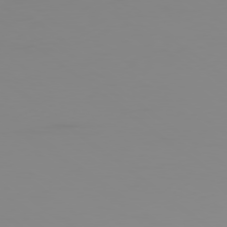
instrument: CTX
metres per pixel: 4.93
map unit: Ap
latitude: -79.5588
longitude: -70.6679
